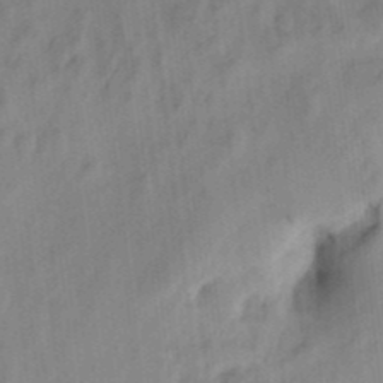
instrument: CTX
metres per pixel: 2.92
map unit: eHh
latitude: 5.2348
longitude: -73.7639
